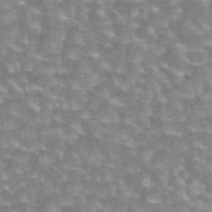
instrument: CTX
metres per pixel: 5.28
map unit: eAb
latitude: 44.6679
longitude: 105.9745
